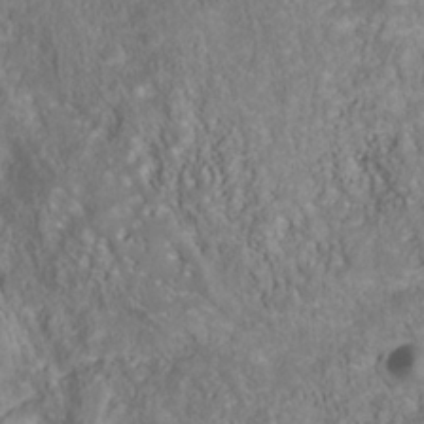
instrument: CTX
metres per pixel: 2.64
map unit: Nhu
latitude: -40.4251
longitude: -85.1970
